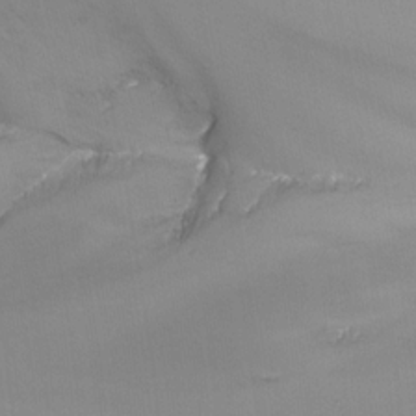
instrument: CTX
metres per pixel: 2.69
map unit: Nhu
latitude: -13.0675
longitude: -69.0459
